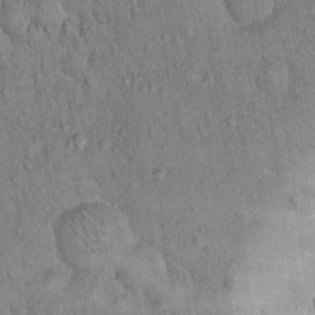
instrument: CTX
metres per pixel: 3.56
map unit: Hto
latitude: 12.8191
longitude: -58.6868
